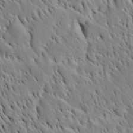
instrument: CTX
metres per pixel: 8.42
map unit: Htu
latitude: -4.1794
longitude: 151.7666
